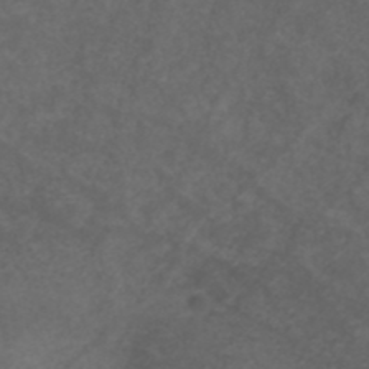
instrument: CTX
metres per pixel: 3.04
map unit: ANa
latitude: 38.9514
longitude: 23.7667
